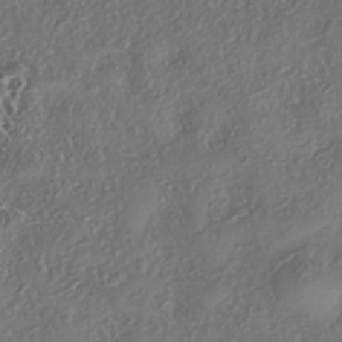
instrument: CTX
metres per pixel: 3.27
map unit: eHh
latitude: -42.6329
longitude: 121.8233
